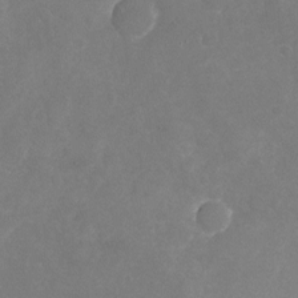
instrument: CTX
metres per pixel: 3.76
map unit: Nhu
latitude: -17.3699
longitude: -58.0633
